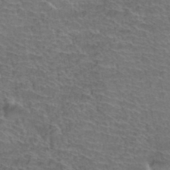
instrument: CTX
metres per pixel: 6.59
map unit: Hto
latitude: 37.3671
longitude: -43.8394
